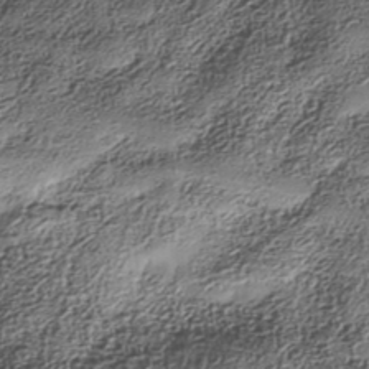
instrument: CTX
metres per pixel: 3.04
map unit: Nhe
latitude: -38.2551
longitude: -148.0633
